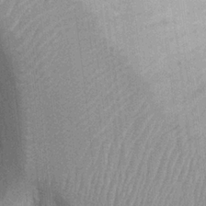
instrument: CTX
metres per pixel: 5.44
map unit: Ht
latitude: -2.0661
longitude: -15.7639
